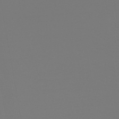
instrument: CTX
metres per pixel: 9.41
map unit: lHb
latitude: -45.9556
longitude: 72.5007
